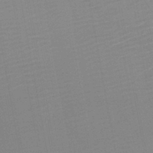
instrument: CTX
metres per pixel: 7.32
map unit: HNb
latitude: -46.8597
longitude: -48.5735
